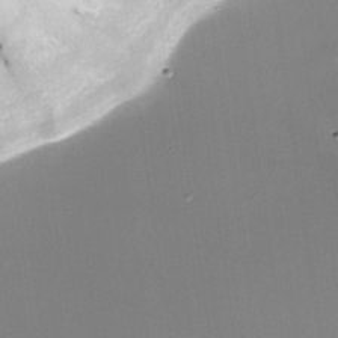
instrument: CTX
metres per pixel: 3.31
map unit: Nhe
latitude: -32.0850
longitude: -116.4790
